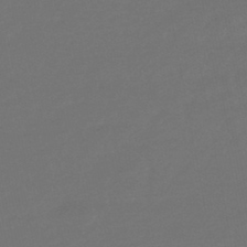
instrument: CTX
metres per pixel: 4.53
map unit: eHb
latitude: -47.5777
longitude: 87.8045
